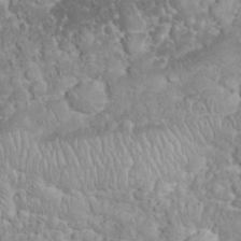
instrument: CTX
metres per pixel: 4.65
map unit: eHh
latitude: 32.6679
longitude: -64.2900
